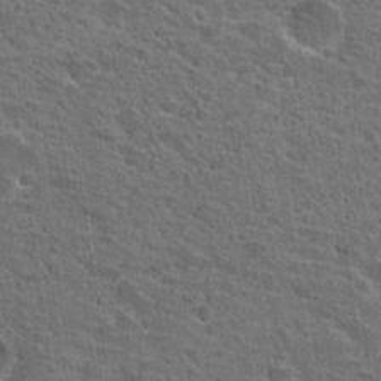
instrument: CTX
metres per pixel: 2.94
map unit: Hto
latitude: 22.3656
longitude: -45.7827
